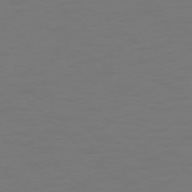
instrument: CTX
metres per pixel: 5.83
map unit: Ap
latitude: -76.0283
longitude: -79.8395
